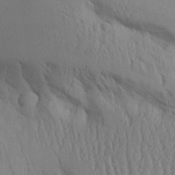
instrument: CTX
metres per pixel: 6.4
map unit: Aa
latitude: 26.7057
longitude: -132.2145
